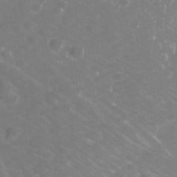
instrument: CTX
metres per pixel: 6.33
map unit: Ave
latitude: 10.9136
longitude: -104.6302
